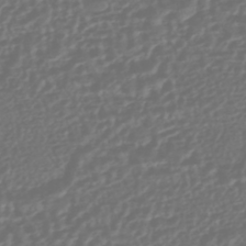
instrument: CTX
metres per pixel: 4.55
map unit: HNhu
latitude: -45.4832
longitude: 106.9353
